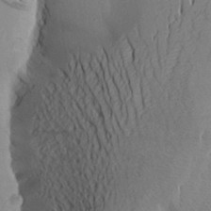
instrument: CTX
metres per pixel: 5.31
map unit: Aa
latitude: 24.7813
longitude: -144.7624
